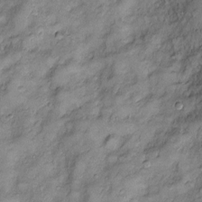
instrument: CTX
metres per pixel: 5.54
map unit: Htu
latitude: -6.2550
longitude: 160.0094
